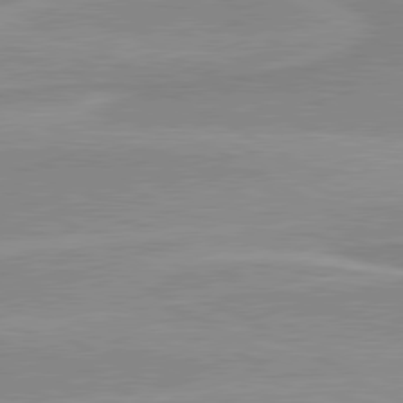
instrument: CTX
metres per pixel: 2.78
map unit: lApd
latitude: 80.3656
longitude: 171.1998
